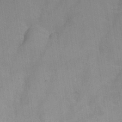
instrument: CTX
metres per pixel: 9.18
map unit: eHh
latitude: 26.4223
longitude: -65.3671
